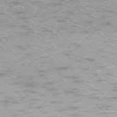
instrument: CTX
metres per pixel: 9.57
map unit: Ap
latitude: -74.3685
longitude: -73.8017
